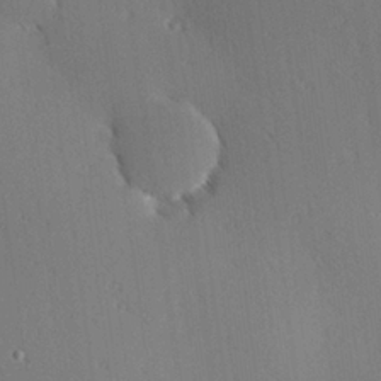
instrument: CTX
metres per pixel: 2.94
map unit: Hve
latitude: 25.3670
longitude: -91.9150
